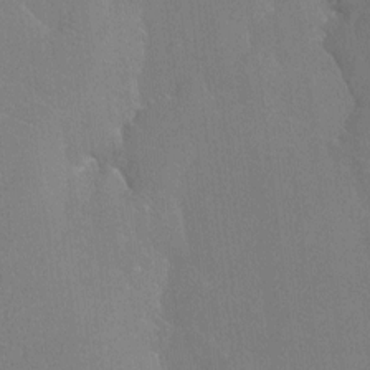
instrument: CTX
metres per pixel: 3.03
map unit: Htu
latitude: -7.2943
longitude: -34.1955
